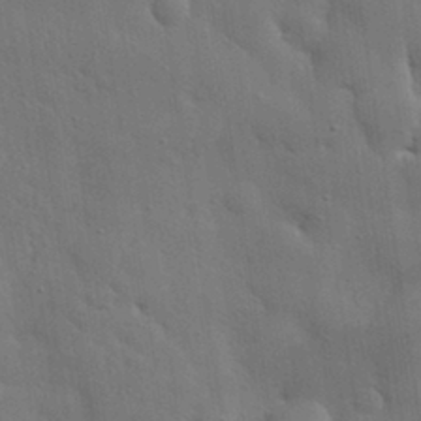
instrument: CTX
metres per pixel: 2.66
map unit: lHvf
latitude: 31.5749
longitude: -88.4034
